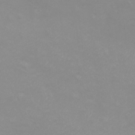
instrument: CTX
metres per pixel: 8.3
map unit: eHh
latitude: -12.6896
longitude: -59.9906
